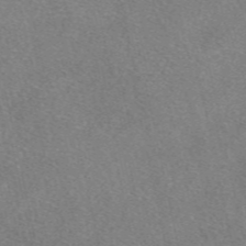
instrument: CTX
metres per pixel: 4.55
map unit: eAb
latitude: 47.9717
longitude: 107.4266
